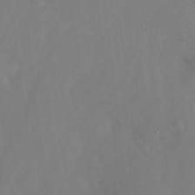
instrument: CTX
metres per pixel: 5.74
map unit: Ave
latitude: 1.1781
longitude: -113.3293
